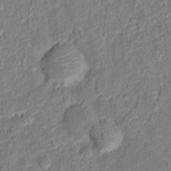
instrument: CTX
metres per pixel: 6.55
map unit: Hto
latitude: 12.8947
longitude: -38.3656
